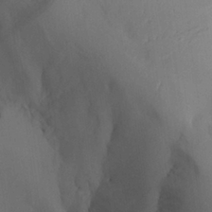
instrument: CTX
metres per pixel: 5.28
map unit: Aa
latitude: 26.8947
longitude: -132.5735
